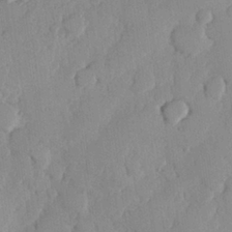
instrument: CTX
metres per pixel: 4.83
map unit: Hve
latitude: 26.4412
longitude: 150.5574
